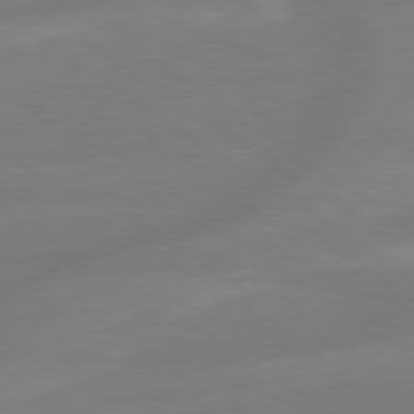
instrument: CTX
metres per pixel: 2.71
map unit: lApd
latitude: 79.3104
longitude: -142.7813
